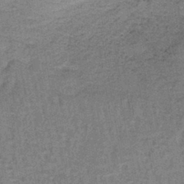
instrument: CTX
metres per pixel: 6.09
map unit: lHb
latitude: -40.9730
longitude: 57.5777
